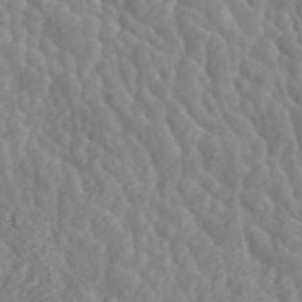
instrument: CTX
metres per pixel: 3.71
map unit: ANa
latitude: 45.2915
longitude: 23.5021
